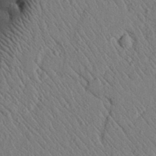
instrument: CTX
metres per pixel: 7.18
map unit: lAvf
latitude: 7.1970
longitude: 159.9178
